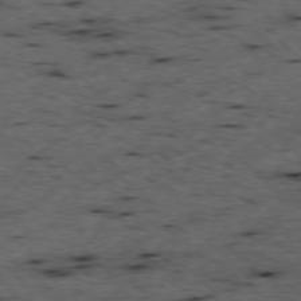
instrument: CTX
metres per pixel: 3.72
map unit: Ap
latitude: -77.6911
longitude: -60.0444
